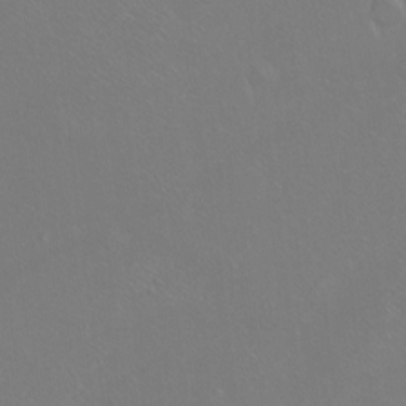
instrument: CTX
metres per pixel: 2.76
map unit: Ht
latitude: -7.2565
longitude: -37.2915
